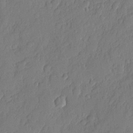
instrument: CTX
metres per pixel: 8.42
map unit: eHh
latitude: 5.8961
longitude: -75.0270
